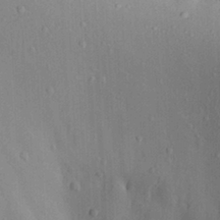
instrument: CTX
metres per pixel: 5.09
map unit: Aa
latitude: 29.8394
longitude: -132.8758
